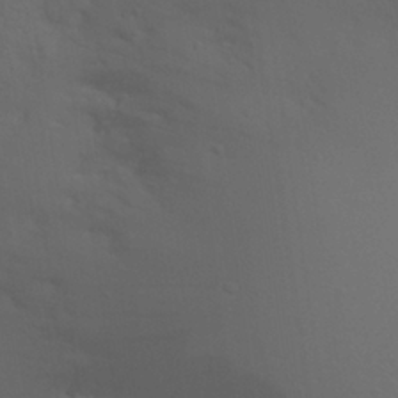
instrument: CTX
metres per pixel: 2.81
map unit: Nhu
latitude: 22.8569
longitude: -73.7072
